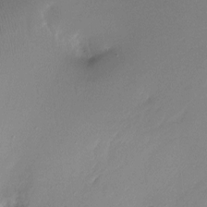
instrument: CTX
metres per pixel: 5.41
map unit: Ht
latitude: -12.8786
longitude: -44.8947
